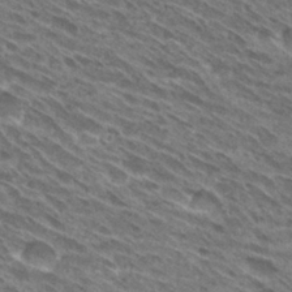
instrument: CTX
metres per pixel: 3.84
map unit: Hto
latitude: 30.4034
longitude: -45.4237
